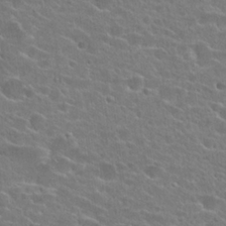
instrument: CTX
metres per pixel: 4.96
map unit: Hto
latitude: 24.6490
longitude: -45.1025
